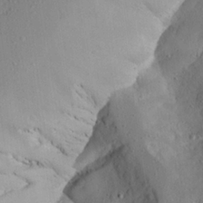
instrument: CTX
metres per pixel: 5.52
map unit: Aa
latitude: 23.7638
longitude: -127.7261
